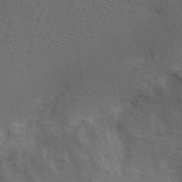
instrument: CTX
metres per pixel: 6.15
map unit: Hve
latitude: 2.6679
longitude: -123.8583
